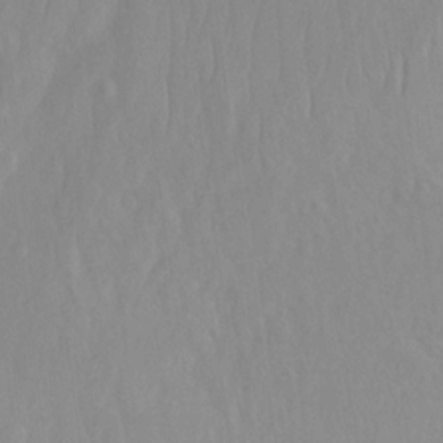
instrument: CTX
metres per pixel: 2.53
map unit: Nhu
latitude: -12.6519
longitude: -64.5546
